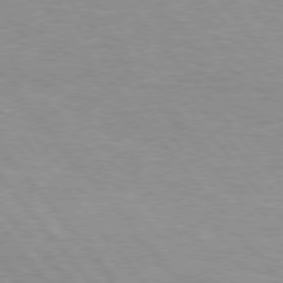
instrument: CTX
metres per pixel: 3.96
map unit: Hpe
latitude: 76.0822
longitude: -156.9702
